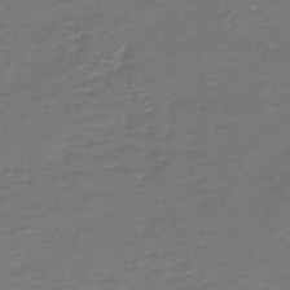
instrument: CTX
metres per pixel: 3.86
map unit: HNb
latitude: -47.5021
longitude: 52.3495
